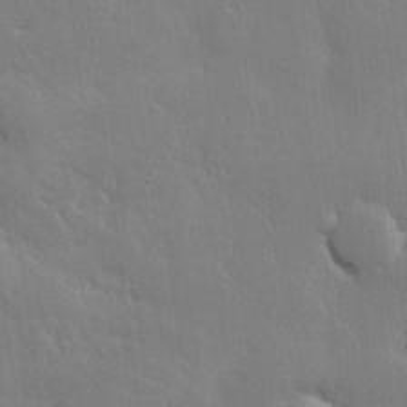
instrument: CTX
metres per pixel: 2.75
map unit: Hve
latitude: 22.9703
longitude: 148.4818
